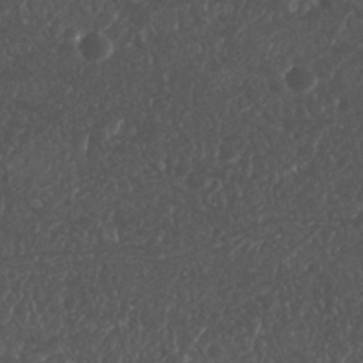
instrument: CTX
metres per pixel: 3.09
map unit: Nhu
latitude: 26.0633
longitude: -63.1026
